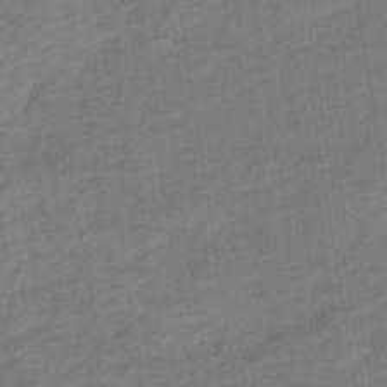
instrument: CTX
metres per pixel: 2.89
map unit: eHb
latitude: -36.3117
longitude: 77.5777
